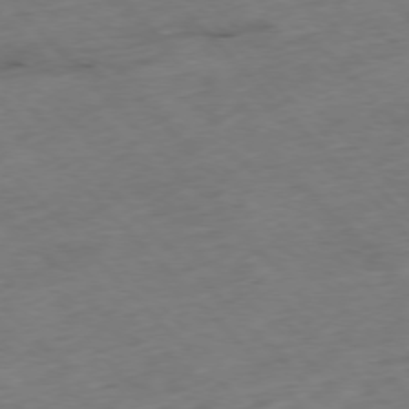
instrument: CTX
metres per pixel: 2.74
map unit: Hpe
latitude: -77.0109
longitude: -17.2159
